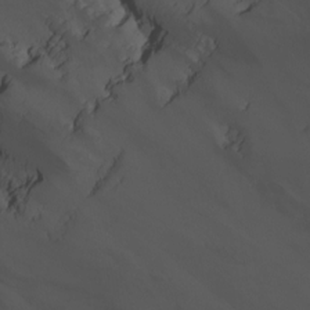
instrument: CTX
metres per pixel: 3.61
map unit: Nhu
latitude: -11.9745
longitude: -74.6491
